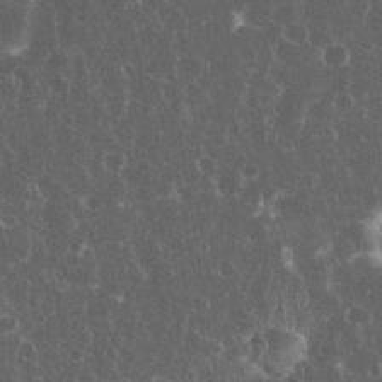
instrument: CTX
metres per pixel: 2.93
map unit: eHh
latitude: 34.1388
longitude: -61.9906
